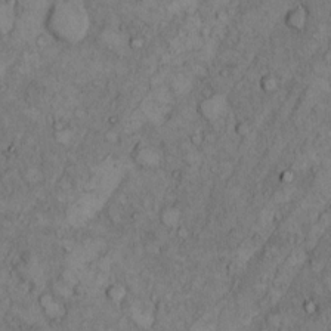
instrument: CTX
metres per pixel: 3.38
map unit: Hto
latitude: 8.5168
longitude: -59.4804
